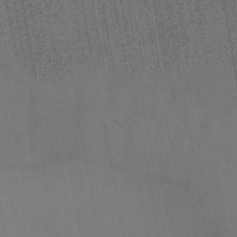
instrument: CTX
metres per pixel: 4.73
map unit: eHb
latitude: -43.2942
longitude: 87.8045
